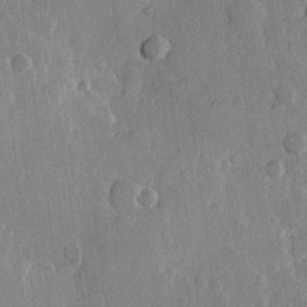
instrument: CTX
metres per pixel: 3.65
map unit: Hve
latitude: 23.1592
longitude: 148.2173
